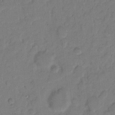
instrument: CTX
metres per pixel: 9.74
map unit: eHh
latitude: 8.3467
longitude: -64.2334
